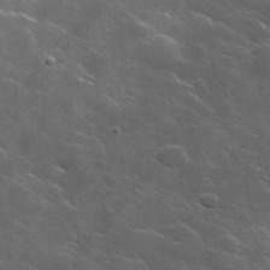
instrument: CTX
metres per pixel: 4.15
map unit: lHvf
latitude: 35.8205
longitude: -91.8016
